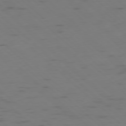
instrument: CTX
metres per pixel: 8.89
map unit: Ap
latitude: -78.5007
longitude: -61.8394
